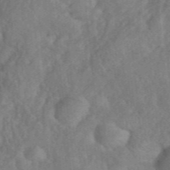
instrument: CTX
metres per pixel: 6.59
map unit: eHh
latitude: 39.6505
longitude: -55.9528
